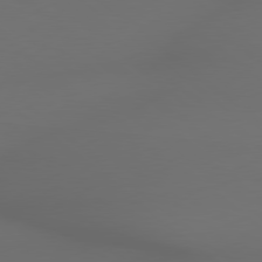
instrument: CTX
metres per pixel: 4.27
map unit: lApd
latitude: 79.1592
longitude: -172.2144
